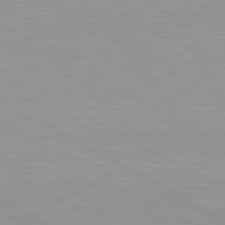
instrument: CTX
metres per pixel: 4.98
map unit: lApd
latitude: 80.6679
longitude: 159.0675
